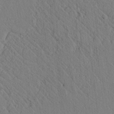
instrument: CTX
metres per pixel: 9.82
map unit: lAvf
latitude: 7.2159
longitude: 160.3684
